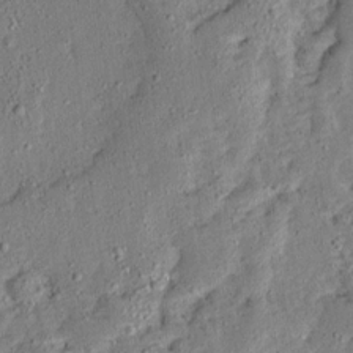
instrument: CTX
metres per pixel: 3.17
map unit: Ave
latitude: 13.4993
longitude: -136.6869
